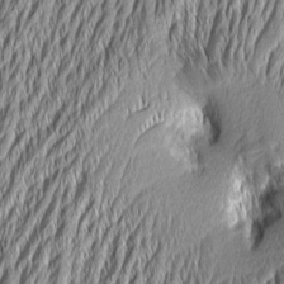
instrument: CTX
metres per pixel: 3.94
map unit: Aa
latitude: 6.4412
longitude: -129.2915
